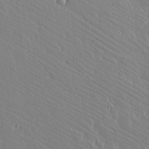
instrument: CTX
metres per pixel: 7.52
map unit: lAvf
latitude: 15.8773
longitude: -126.8191
